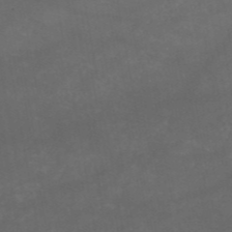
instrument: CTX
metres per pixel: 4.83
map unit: HNb
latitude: -51.5966
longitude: -39.5749
